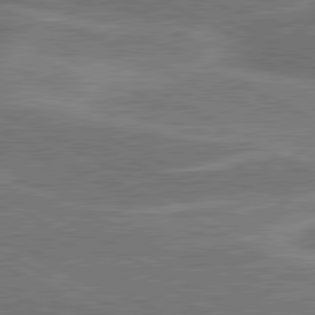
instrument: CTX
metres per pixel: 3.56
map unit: lApd
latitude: 80.9136
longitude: 141.1809
